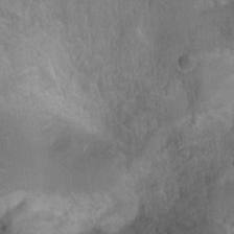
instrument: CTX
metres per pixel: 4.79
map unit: Ht
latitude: -4.8408
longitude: -36.3279
